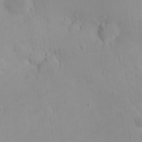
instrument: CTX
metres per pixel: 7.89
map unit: eHh
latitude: 25.6316
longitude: -64.7624
